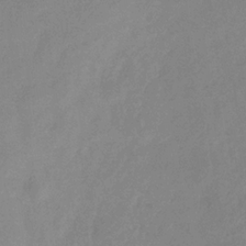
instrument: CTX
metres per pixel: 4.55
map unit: Hve
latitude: -34.2362
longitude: 90.4251
